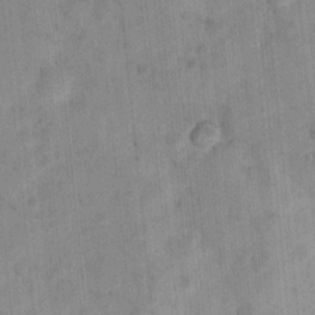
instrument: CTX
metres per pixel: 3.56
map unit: Nhu
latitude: 7.1970
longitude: -23.3671
